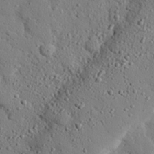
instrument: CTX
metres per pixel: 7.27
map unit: eHh
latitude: 26.9514
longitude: -78.6302
